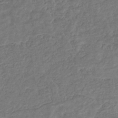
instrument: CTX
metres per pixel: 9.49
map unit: eHb
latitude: -32.0283
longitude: 73.3320
